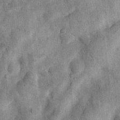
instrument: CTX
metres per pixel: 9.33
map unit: Nhu
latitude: 7.9339
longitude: -22.3089
